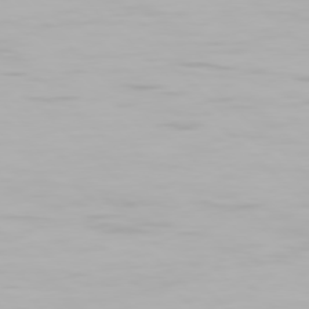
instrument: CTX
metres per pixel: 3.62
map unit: Hpe
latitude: 77.1403
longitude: -162.6302
